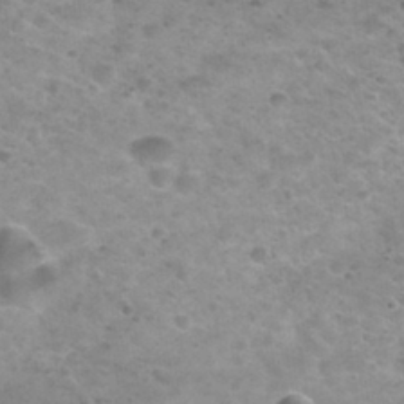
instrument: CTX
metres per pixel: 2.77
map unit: Nhu
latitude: 30.7813
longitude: -48.4979
